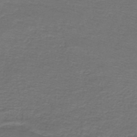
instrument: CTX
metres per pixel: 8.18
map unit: lHb
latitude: -43.8422
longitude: 56.9353
